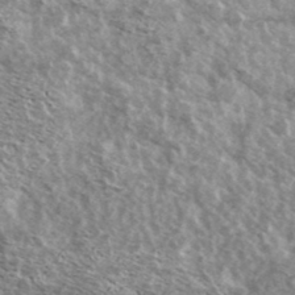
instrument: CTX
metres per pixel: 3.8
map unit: Ave
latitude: 38.7435
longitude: -108.5545
